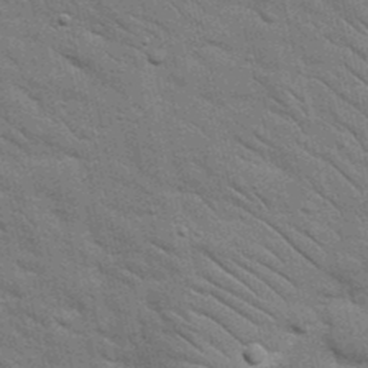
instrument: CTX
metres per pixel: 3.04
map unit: Nhu
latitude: 24.0444
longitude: -73.6316
